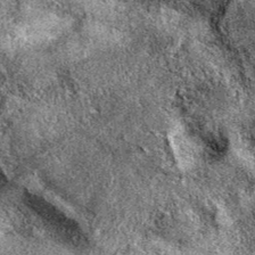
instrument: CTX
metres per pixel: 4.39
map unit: eAb
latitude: 39.2159
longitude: 110.4440
